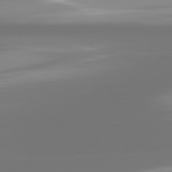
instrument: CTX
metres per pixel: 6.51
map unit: lApd
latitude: 81.9528
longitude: -166.7624
